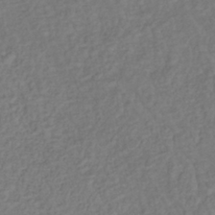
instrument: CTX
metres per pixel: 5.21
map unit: lHb
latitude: -38.6519
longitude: 70.5385
